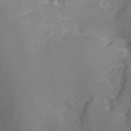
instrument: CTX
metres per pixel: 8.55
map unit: Nhu
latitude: -15.6533
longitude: -54.9325
